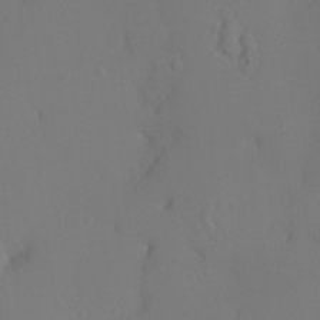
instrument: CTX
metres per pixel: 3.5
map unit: Ht
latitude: -5.6155
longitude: -27.0459
